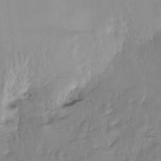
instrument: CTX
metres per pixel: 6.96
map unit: Htu
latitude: -14.5763
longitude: -47.3671
